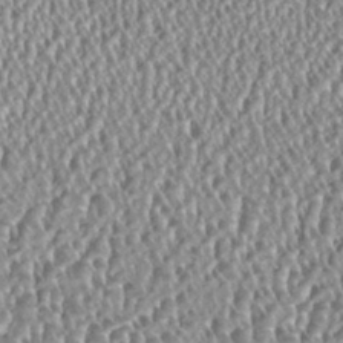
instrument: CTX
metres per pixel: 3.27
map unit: HNhu
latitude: 0.6868
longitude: 0.4629
